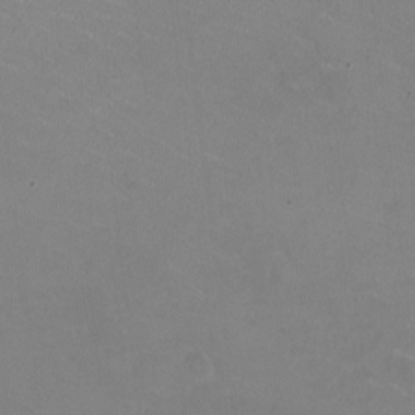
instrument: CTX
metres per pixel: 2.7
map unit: HNhu
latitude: -1.5777
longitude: -2.4034
